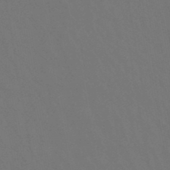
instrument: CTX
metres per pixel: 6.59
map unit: lHb
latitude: -47.5966
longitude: 74.6141
